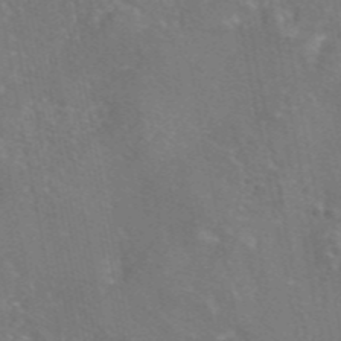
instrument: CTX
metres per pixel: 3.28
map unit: eAb
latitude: 45.8016
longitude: 107.6344
